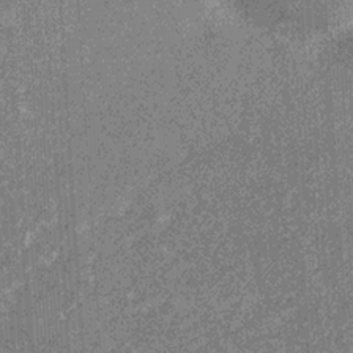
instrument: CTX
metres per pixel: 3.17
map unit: eHb
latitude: -31.7666
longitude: 69.6721
